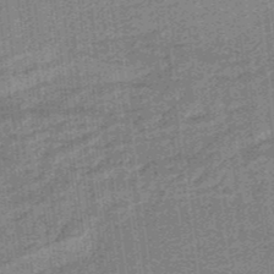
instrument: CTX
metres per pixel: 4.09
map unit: HNb
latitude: -37.2753
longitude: 57.5210
